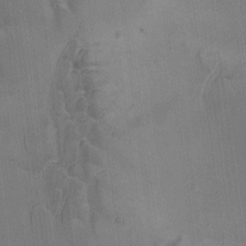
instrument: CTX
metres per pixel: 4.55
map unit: Ave
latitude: -8.1228
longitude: -122.2900
